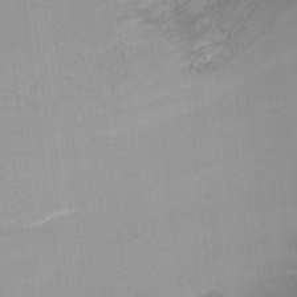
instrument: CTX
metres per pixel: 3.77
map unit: Ht
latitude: -10.1417
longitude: -38.5735
